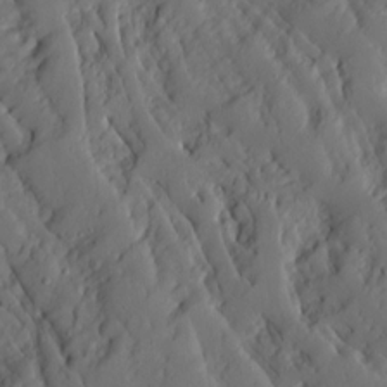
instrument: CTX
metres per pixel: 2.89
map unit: Ave
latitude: 13.9339
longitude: -132.2334
